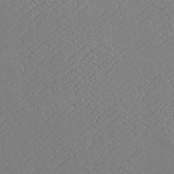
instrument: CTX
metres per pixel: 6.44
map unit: Htu
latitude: -7.1809
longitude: 156.2361
